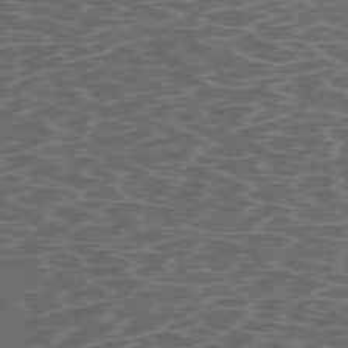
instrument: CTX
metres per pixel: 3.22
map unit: Hpe
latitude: -73.4076
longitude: 5.8422
